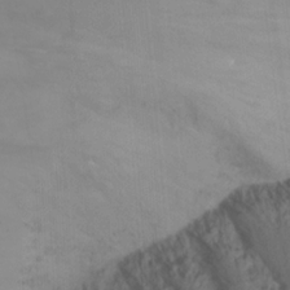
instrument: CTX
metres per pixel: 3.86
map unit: Nhu
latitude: -13.9556
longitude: -62.9514
